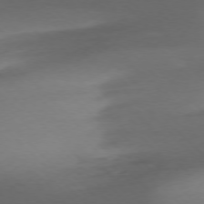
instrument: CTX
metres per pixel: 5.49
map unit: Ap
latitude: -77.3132
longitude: -70.7624
